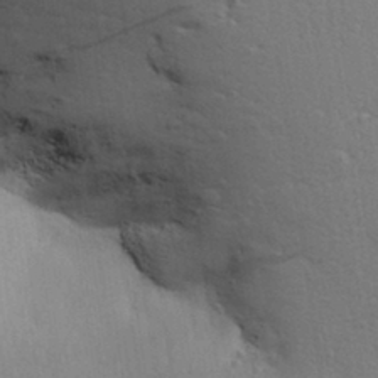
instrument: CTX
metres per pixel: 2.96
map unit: Aa
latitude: 30.9703
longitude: -145.6883
